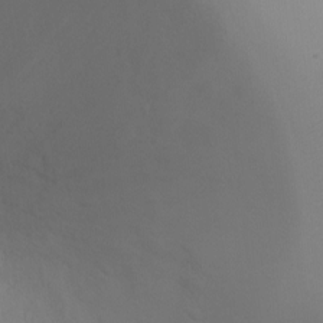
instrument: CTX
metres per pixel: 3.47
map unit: Ht
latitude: -4.8786
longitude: -18.8569
